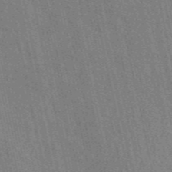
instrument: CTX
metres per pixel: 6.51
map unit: ANa
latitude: 48.8191
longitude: -78.3090
